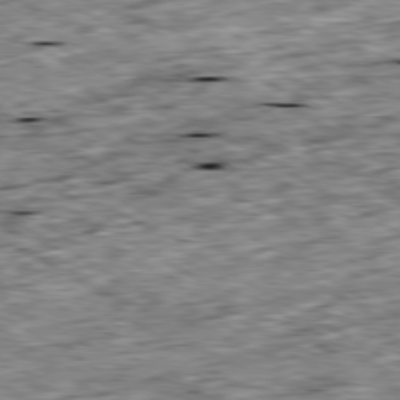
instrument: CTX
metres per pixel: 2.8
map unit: Ap
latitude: -80.2740
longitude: -89.6316
